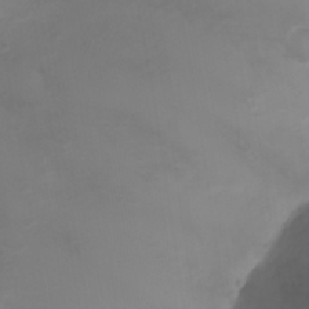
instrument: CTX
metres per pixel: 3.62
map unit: Ht
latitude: 1.6882
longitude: -21.8017
